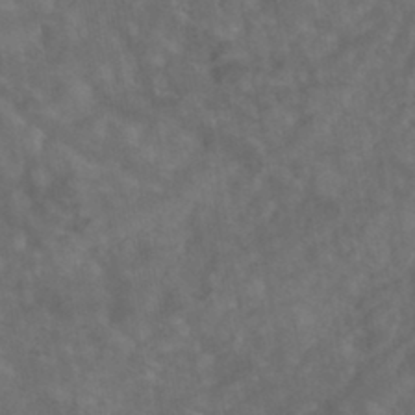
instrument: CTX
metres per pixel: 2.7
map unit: ANa
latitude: -39.1431
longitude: 97.2376
